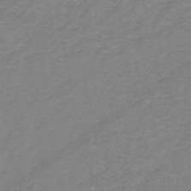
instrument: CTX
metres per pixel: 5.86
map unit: eHh
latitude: -44.6141
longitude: -29.7827
